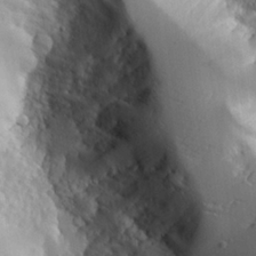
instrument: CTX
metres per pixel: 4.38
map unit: Aa
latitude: 25.3103
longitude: -127.3671
